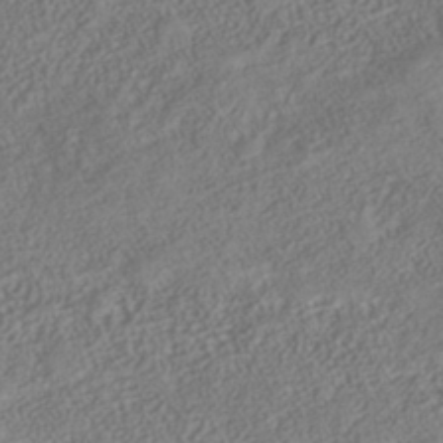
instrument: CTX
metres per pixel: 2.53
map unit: Nhe
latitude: -40.8030
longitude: -110.7624
